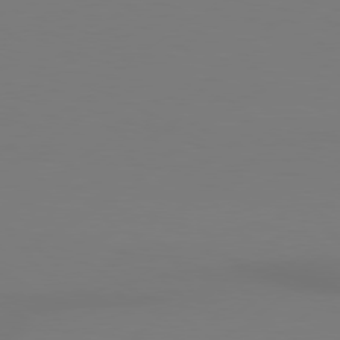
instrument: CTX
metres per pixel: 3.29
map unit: Hpe
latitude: 78.3279
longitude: -129.3670
